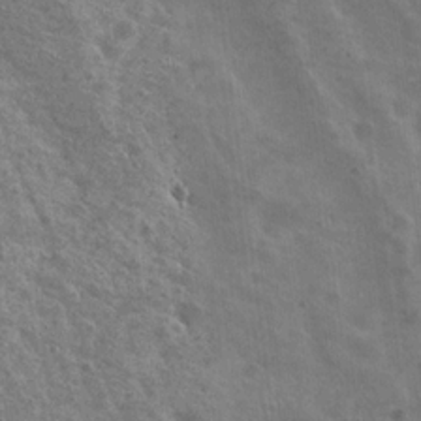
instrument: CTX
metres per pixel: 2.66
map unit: Nhu
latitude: 19.7638
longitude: -30.3657
